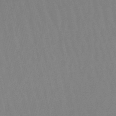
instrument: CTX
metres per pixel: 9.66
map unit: lHb
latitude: -50.0472
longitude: 71.3510
